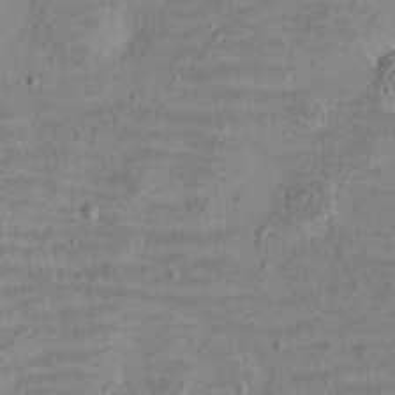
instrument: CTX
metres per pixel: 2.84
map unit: eHh
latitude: -3.4265
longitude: -74.9136
